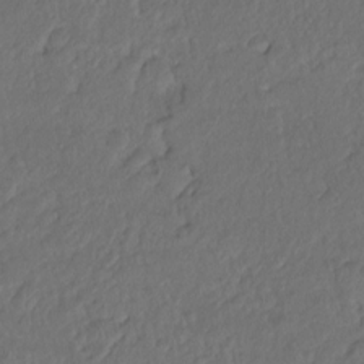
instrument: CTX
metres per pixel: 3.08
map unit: Hto
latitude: -7.8800
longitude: -46.8947
